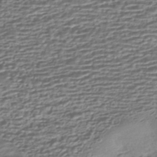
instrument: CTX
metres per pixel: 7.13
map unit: HNhu
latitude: -43.8800
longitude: 98.6896
